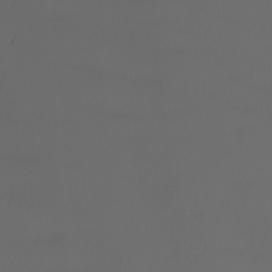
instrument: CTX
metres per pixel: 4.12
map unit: Nhu
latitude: -4.8408
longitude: -91.2159
